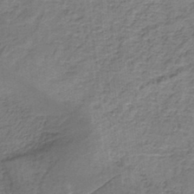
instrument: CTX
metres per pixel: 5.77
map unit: HNb
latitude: -35.8989
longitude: 55.6344
